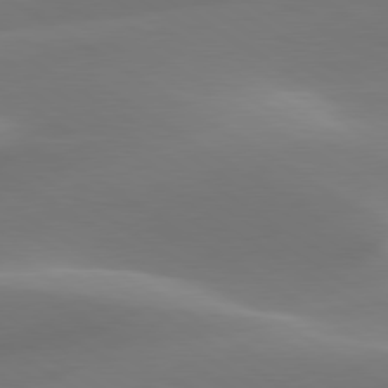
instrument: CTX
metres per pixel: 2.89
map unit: lApd
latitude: 79.9150
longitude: -92.7246
